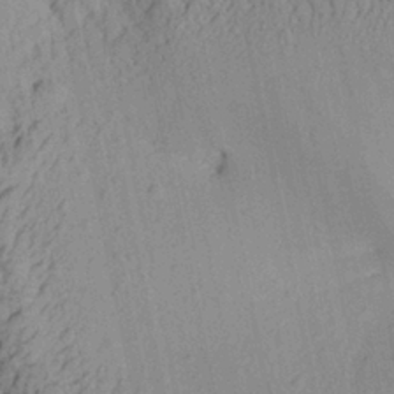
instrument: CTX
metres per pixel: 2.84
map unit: Aa
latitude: 27.6316
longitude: -135.0080
